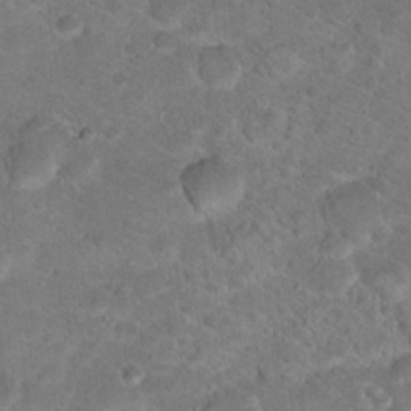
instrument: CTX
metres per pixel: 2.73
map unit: Hto
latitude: 18.1766
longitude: -37.3482
